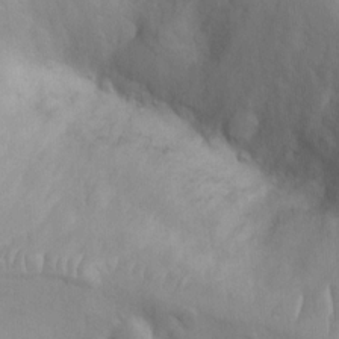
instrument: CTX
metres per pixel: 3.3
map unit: Ht
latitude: 3.0080
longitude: -26.3656
